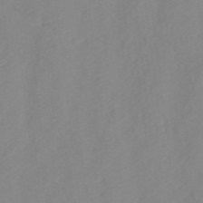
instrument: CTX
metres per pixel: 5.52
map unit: ANa
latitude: 37.7261
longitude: 23.9367
